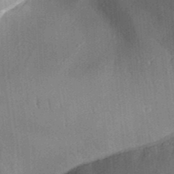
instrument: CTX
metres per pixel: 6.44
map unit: Aa
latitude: 31.5183
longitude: -142.1578
